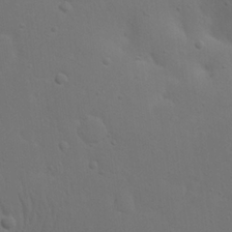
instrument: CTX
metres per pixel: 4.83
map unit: eHh
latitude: 22.9325
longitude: -69.6505
